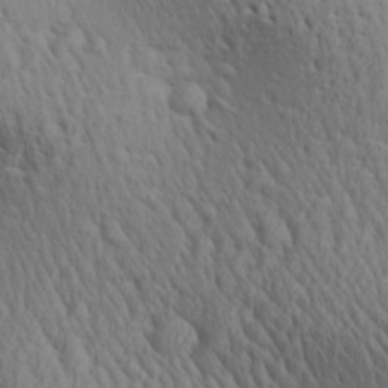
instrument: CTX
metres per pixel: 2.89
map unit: Aa
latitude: 29.2726
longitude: -139.5749
